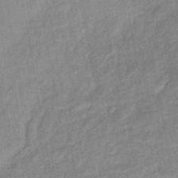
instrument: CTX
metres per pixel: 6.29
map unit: eHb
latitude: -42.2361
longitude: 82.3306
